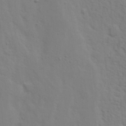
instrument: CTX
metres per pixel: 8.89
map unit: Nhu
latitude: 19.6505
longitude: -73.0459
